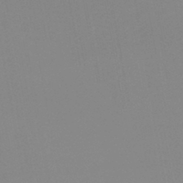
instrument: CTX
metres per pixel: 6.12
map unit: HNb
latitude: -45.5588
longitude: -44.4412
